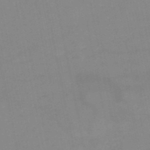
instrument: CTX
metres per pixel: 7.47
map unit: HNb
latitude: -50.1228
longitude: -40.3278
